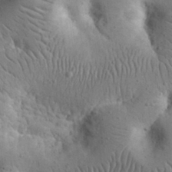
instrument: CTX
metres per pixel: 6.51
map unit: eHh
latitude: 23.8205
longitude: -67.2725
